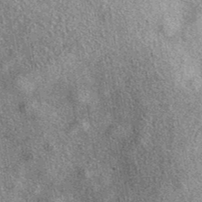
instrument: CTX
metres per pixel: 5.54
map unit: eAb
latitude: 39.4048
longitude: 107.0864
